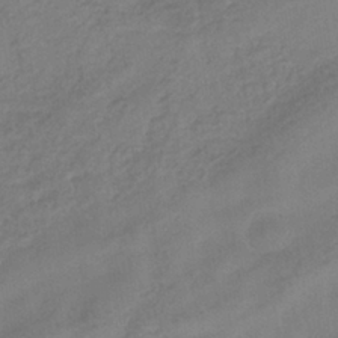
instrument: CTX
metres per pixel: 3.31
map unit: eHb
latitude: -35.9745
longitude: 81.1998
